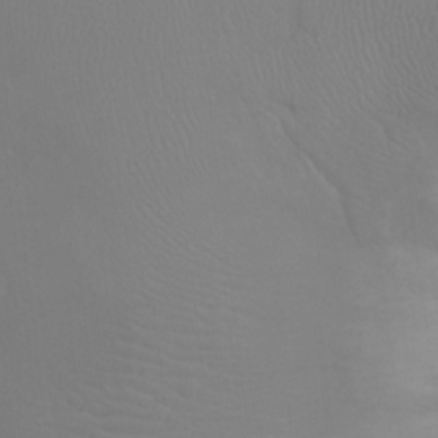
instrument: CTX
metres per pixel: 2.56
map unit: Ht
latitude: -0.5385
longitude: -16.0822
